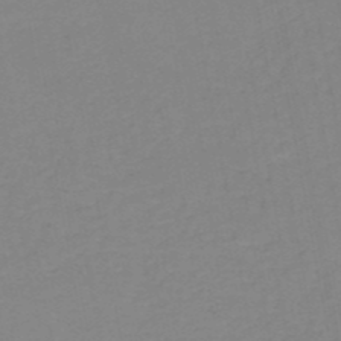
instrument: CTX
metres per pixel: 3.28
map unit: HNb
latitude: -50.4629
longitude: -51.2726
